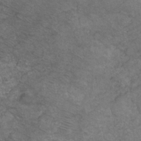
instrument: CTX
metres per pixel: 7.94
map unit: HNhu
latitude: -28.4629
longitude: 75.3510
